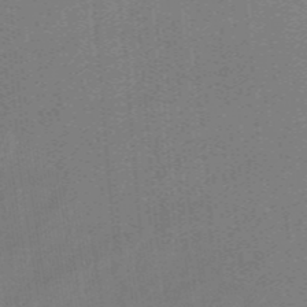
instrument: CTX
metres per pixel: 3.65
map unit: eHb
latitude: -44.6896
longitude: 87.4077
